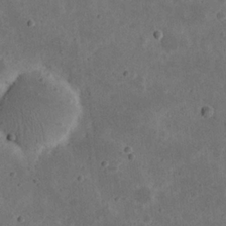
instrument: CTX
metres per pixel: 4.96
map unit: eHh
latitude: 22.1011
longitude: -68.1767
